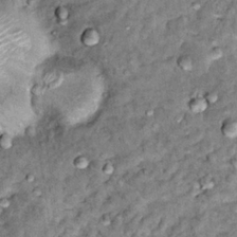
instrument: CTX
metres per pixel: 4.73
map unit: Hto
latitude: 14.3279
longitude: -35.3481
